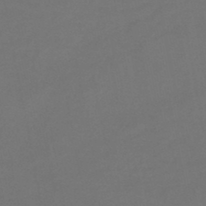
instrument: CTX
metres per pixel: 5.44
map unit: lHb
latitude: -46.9164
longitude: 68.7652
